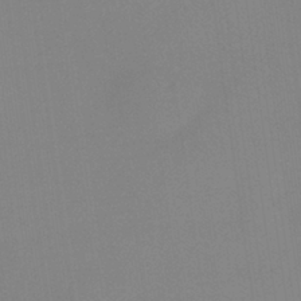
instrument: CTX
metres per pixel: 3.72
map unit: HNb
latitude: -36.6707
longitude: 54.5952
